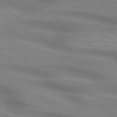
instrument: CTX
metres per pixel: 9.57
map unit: lApd
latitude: 74.7813
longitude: -60.4034
